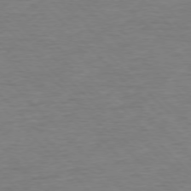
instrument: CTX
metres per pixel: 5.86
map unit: Ap
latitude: -76.9353
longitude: -94.6113
